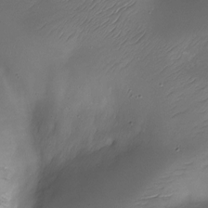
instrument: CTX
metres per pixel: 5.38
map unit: Nhe
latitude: -19.4076
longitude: 145.3132
